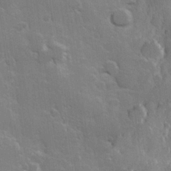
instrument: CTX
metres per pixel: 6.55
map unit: Hve
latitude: 23.3671
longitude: 147.2376
